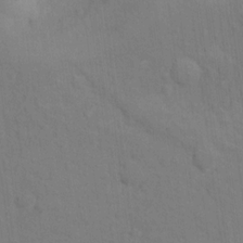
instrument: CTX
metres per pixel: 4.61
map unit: Hto
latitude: 14.6869
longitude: -30.5546
